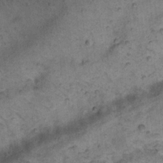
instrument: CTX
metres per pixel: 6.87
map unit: Nhu
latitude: 22.1011
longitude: -71.4993
